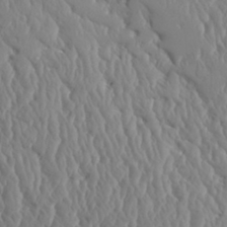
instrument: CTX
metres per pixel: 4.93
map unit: Aa
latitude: 31.8206
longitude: -143.2915
